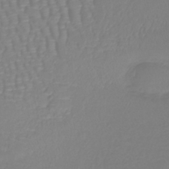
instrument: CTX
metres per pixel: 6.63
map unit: lHb
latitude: -41.7477
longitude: 64.6708
